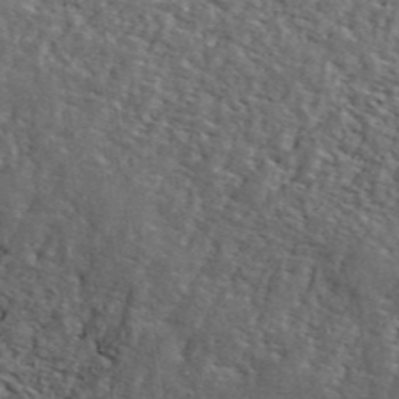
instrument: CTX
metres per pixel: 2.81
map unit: ANa
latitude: 43.8772
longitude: 47.8233
